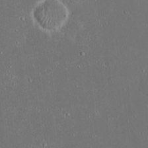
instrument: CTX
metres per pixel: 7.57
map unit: eHh
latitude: 19.5182
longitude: -72.7436
